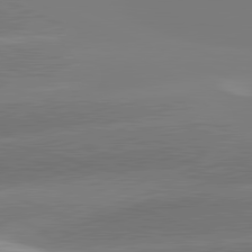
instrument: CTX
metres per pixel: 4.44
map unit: lApd
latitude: 81.5182
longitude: -159.7261
